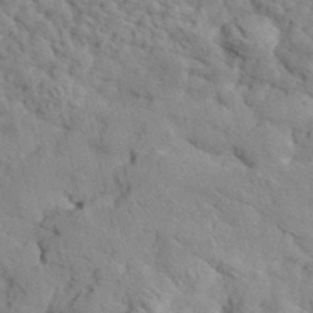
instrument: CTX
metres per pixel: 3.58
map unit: eHh
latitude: 36.0822
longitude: -78.6302
